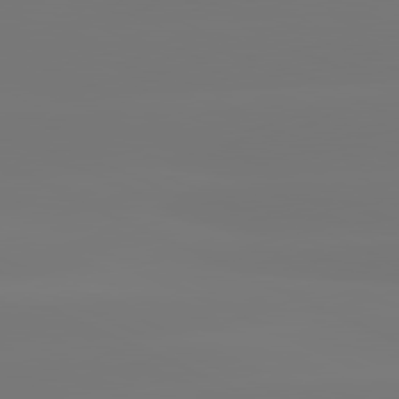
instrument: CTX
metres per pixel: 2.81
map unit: lApd
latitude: 81.4048
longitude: -148.8191
